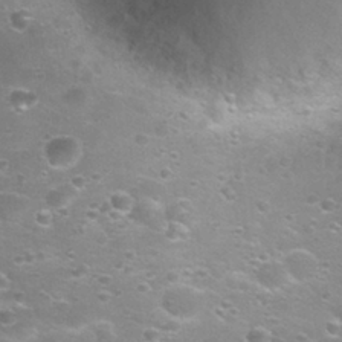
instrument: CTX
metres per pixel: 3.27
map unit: Nhu
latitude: 27.6505
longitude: -50.2711
